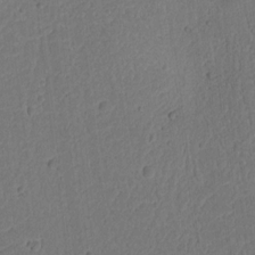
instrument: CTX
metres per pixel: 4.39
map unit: Ht
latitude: 10.0822
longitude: -75.0836
